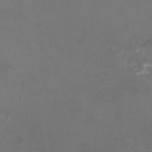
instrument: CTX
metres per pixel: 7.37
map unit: HNhu
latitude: 1.1781
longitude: -3.0458
